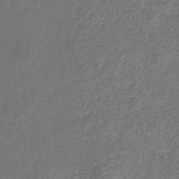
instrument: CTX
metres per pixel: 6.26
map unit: eHb
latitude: -30.7463
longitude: 68.6707
